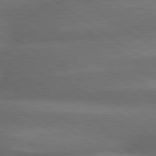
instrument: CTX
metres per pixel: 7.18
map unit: lApd
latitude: 79.5938
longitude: -154.1389
